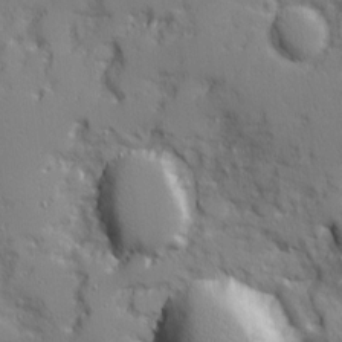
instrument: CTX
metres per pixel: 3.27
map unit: Ave
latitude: 12.1389
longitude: -101.6883
